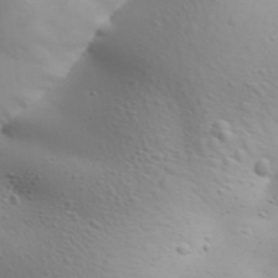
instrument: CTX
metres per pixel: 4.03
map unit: Aa
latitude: 32.1011
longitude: -143.5749
